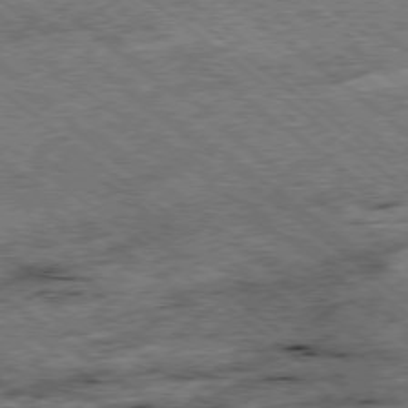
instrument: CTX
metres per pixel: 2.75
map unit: Ap
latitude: -78.5762
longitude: -50.8947
